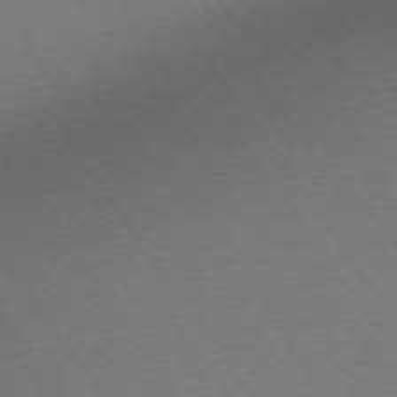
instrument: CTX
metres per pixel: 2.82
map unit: Ap
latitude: -73.8233
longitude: -83.0458
